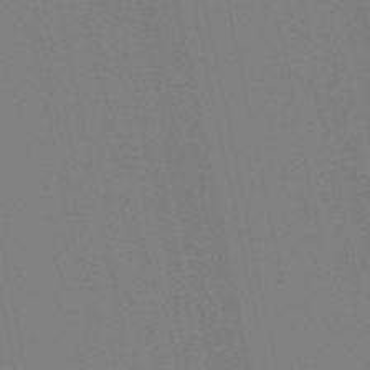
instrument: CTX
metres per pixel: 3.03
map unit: lHb
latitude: -48.1417
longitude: 75.2376
